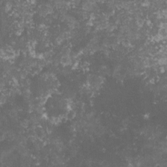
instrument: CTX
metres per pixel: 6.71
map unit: lHvf
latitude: -16.5574
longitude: -99.4615
